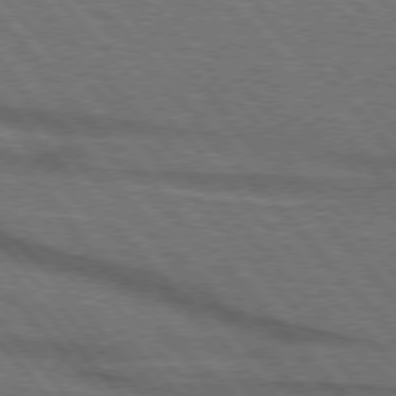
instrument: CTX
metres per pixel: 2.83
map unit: lApd
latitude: 75.8205
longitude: -84.5546
